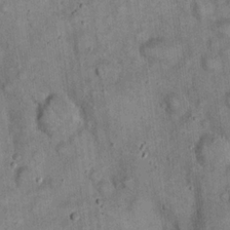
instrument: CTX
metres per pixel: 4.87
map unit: eHh
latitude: 20.1956
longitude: -60.7435
